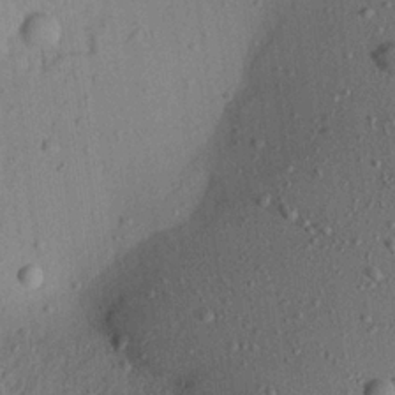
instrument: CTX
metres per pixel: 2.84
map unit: Aa
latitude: 22.2900
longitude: -143.4804
